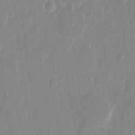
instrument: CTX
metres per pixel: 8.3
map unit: eHh
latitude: 12.6491
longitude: -70.9514
